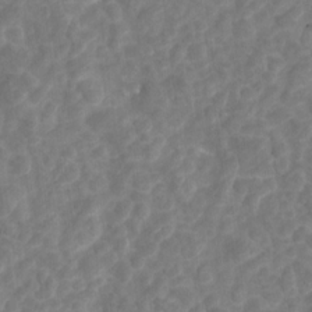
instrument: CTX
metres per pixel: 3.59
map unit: Hto
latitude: 5.2915
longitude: -32.9514
